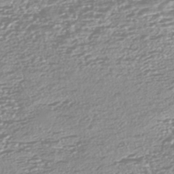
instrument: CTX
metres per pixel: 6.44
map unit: HNhu
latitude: -44.3306
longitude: 100.7841
